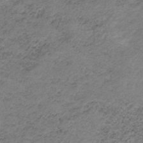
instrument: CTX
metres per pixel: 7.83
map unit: HNb
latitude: -32.4818
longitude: 62.7274
